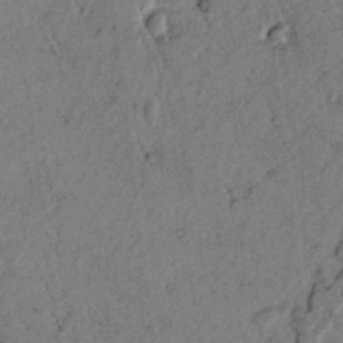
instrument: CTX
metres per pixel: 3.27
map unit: lAvf
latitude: 5.1403
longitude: 159.0486
